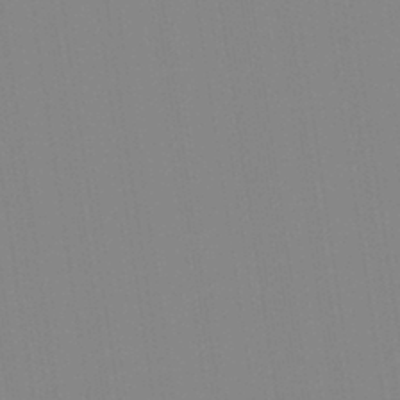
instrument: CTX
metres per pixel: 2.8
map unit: Aa
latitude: 32.6868
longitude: -142.7246
